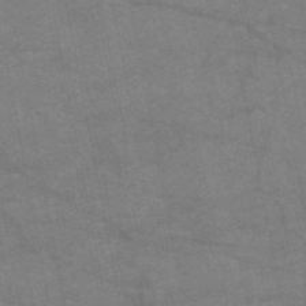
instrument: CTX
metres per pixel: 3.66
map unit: HNb
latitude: -55.3699
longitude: -40.1199
